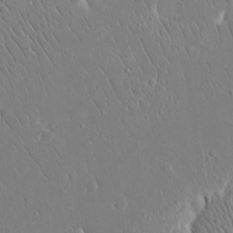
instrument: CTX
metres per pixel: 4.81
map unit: eHh
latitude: 15.2915
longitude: -70.8569
